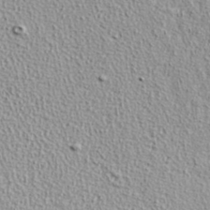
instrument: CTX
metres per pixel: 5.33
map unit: ANa
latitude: 36.9514
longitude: 14.5952
